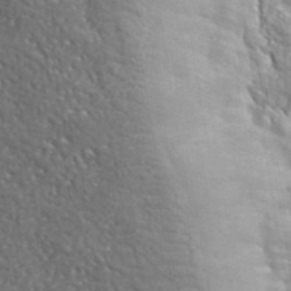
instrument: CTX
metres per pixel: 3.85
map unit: lHvf
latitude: 39.9150
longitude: -87.5182
